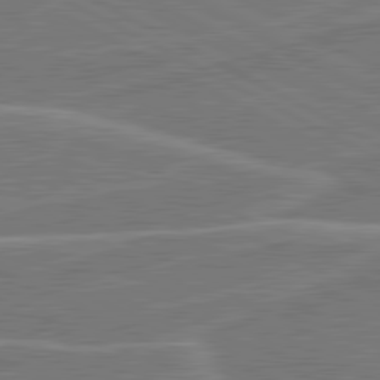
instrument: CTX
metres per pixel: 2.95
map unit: lApd
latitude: 81.1781
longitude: 122.2362
